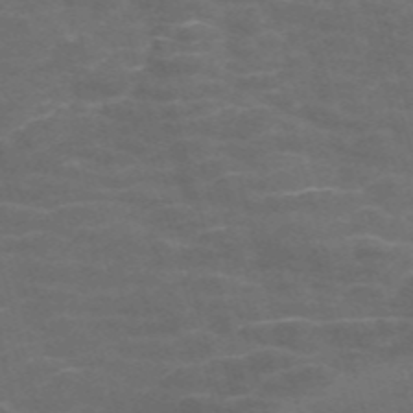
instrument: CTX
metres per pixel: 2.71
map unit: Nve
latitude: -57.8422
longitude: 65.3699
